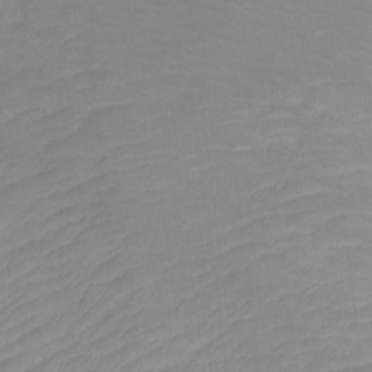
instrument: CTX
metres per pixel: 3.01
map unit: Ht
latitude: -8.5763
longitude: -34.3656
